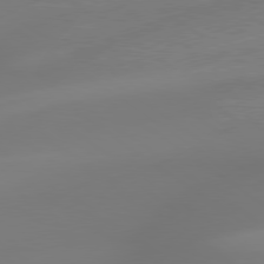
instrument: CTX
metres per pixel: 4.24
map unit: lApd
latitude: 78.9514
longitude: -143.1214
